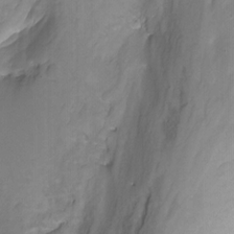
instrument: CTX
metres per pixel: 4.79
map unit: Nhu
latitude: -13.6344
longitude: -56.6112
